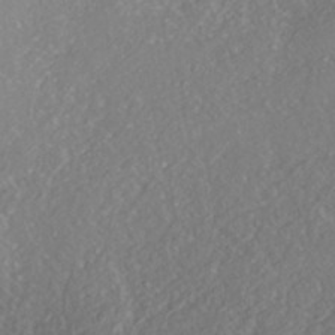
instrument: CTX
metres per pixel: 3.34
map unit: HNhu
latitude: -41.7855
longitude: 108.1228
